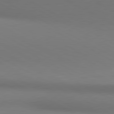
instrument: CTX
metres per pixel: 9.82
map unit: lApd
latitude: 80.8002
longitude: 145.8422
